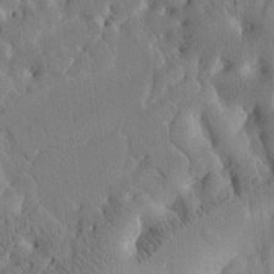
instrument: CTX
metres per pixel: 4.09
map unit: Htu
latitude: -2.7274
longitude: 168.0094
